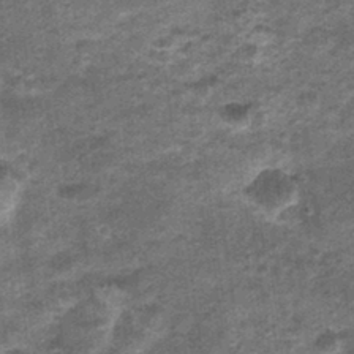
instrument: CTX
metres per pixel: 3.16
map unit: Nhu
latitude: 1.3481
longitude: -17.2159
